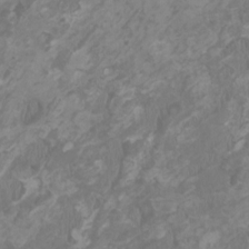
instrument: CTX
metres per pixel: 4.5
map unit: HNhu
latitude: 1.6505
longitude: -1.7071
